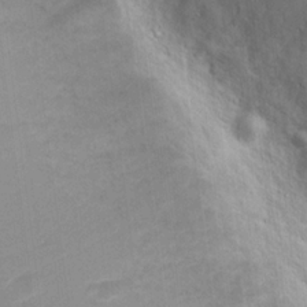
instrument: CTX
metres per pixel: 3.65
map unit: Hto
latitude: 17.2159
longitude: -36.9703
